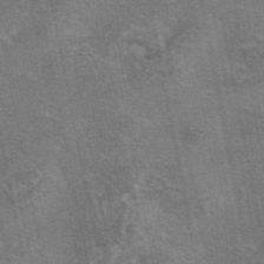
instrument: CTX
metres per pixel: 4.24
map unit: eAb
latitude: 46.8758
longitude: 103.6344
